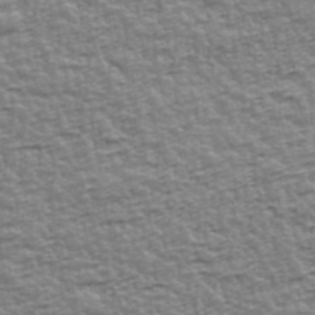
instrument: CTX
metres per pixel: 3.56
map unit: Ave
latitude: 42.4790
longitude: -112.2144
